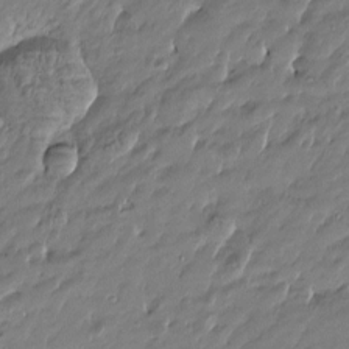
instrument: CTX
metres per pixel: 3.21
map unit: Htu
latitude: -5.5399
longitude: 177.3321
